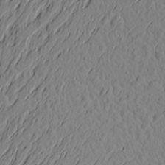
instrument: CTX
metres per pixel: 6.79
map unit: Aa
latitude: 24.8946
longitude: -146.1011
